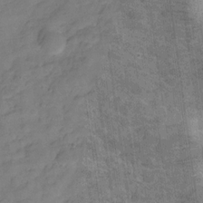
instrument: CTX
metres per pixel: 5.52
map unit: Hve
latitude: -29.8422
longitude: 93.2565
